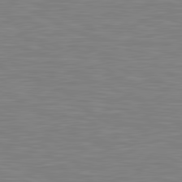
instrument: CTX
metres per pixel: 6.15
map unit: lApd
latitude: 81.2726
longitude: -169.6316
